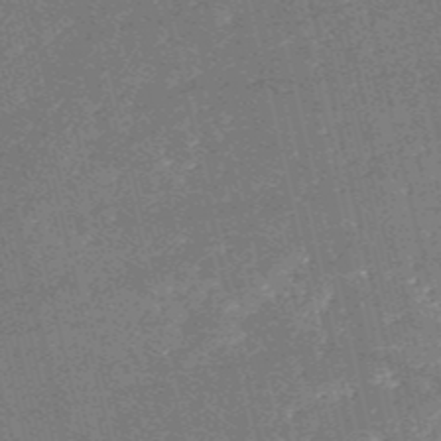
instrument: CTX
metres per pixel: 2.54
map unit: HNb
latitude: -52.8219
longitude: -40.3278
